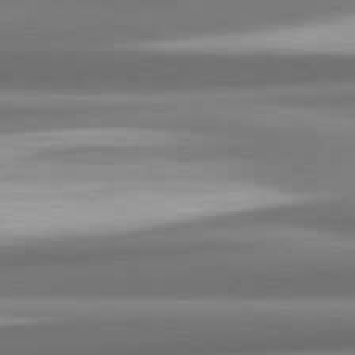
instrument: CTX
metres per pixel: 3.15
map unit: lApd
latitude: 82.5734
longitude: 175.8044
